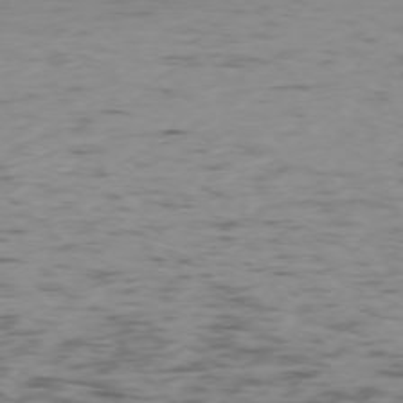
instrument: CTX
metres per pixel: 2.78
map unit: Ap
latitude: -75.0487
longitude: -79.0648
